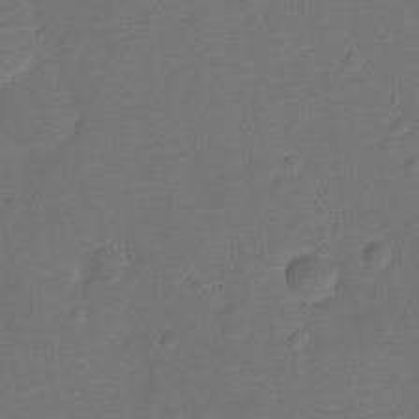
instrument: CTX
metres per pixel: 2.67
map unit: Ht
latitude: -12.2929
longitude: -24.2144
